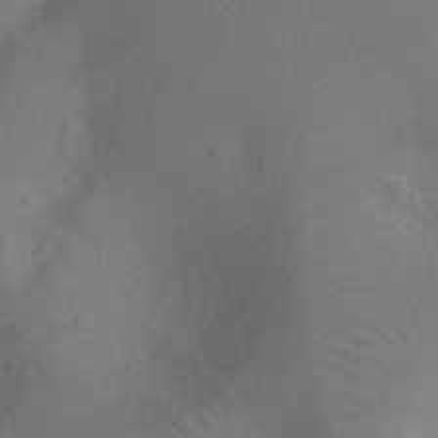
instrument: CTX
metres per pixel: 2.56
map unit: Nhu
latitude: -11.0487
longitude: -21.5938
